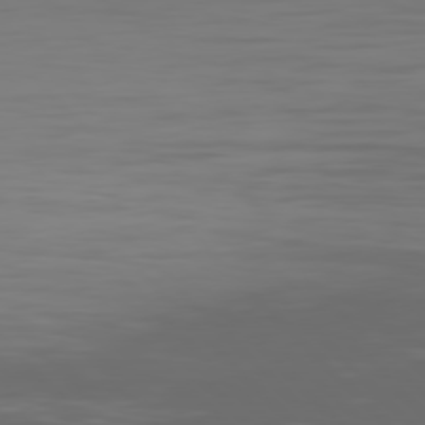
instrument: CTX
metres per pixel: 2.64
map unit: Hpe
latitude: 77.5560
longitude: -170.6301
